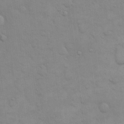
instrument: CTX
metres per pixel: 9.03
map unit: eHh
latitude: 16.0255
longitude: -66.5545
